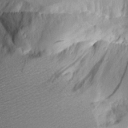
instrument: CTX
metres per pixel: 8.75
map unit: Aa
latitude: 11.3860
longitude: -126.7624
